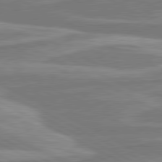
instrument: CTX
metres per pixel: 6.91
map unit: lApd
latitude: 80.7813
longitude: -174.3845
